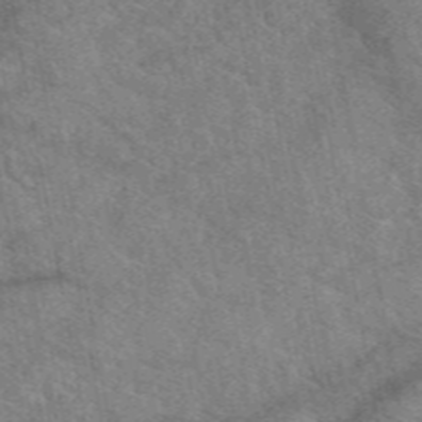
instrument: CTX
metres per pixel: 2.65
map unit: eAb
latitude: 49.6127
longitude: 110.4440
